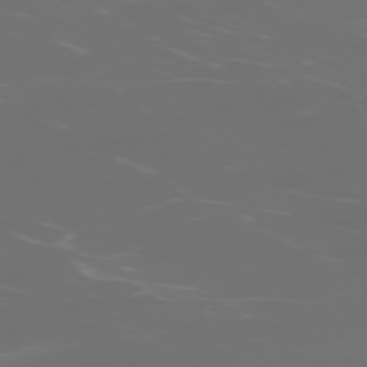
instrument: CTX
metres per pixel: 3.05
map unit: Ap
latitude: -76.1417
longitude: -74.0255
